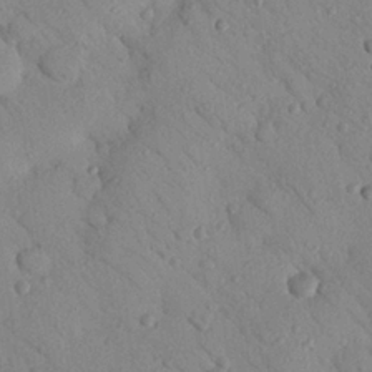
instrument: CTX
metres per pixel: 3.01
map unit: Nhu
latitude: 23.8205
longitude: -74.7624
